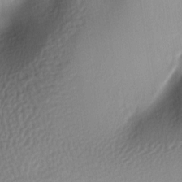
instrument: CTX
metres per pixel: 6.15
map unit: lAa
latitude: -6.0472
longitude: -123.5938
